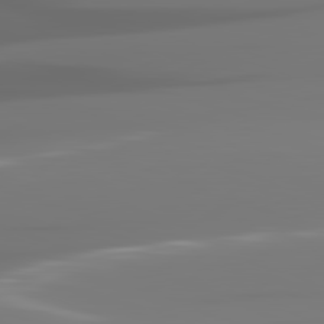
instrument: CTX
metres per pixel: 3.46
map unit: lApd
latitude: 82.1388
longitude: -146.2334
